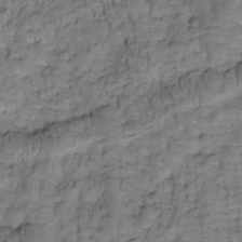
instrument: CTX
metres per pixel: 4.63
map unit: Htu
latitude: -2.3306
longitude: 173.2376
